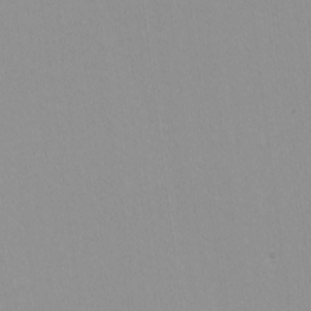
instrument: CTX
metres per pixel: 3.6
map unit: lHvf
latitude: -12.4629
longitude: -104.3279
